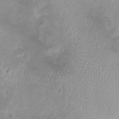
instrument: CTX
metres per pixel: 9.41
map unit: Nhu
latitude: 1.1970
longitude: -15.7072
